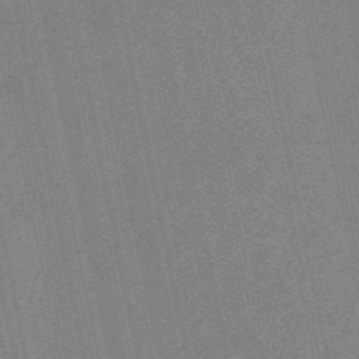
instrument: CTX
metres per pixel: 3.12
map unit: HNb
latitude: -53.4832
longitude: -42.9136
